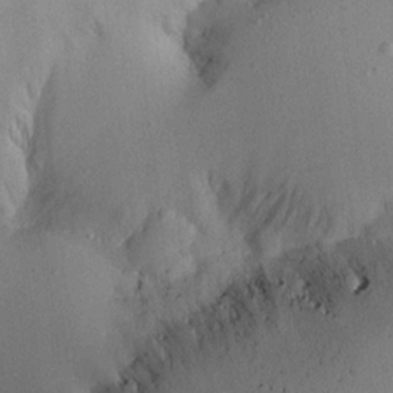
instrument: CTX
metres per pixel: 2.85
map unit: Ave
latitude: 18.5545
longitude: -140.4412
